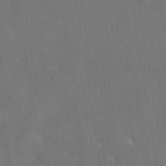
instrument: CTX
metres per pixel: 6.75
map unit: HNhu
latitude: -40.7463
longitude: 97.4832
